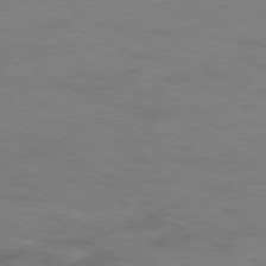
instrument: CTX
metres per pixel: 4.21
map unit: Ap
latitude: -78.2361
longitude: -74.0255
